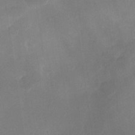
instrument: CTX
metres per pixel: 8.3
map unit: Nhu
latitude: -27.8044
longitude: -63.2915
